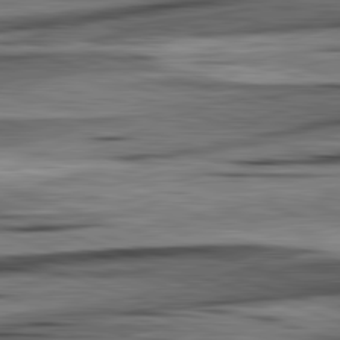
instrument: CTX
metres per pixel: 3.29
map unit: lApd
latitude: 82.5167
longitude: 160.7463
